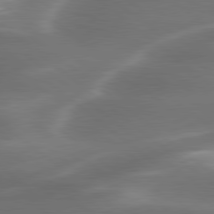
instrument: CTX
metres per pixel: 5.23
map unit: lApd
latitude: 79.9906
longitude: -117.5182
